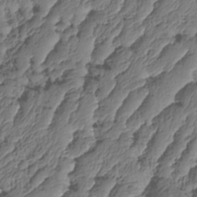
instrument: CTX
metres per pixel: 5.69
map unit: HNhu
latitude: -24.7841
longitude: 50.5574
